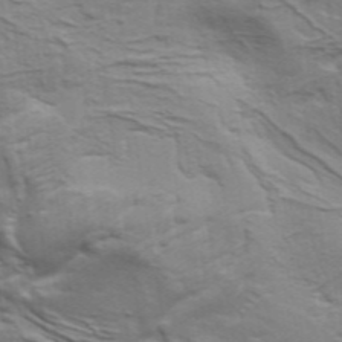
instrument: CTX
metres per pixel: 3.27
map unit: Aa
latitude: 34.2711
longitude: -135.9717
